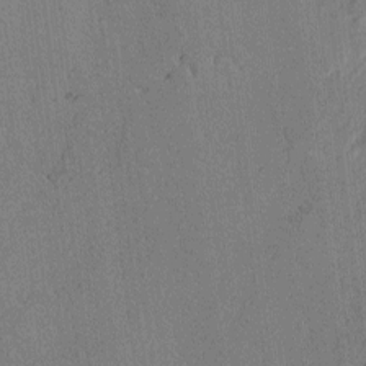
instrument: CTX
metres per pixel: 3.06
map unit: lAvf
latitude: -4.1794
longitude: -109.0080
